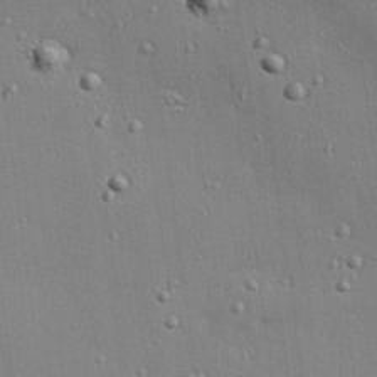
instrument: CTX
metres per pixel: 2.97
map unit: Hve
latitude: 26.2523
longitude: -90.3845
